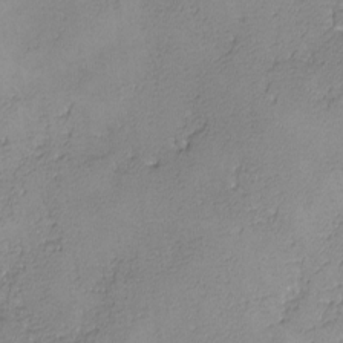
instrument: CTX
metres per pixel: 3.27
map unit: lHvf
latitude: -13.3132
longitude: -103.7638
